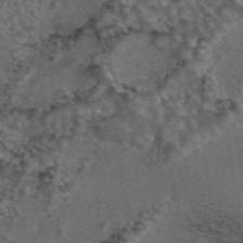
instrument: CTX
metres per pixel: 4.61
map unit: eAb
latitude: 43.8017
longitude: 107.1809
